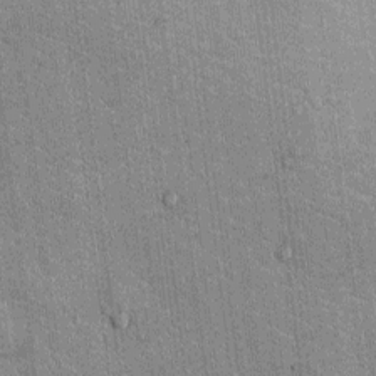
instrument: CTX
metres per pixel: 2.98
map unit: Ht
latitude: -3.1431
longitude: -12.8191
